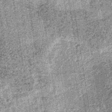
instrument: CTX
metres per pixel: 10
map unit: lHb
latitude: -37.6532
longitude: 67.2565
